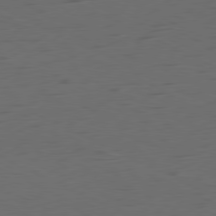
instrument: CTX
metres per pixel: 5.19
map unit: Ap
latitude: -80.9164
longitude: -60.7624
